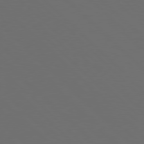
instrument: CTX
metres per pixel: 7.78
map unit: Hpe
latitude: 77.7449
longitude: -169.7450
